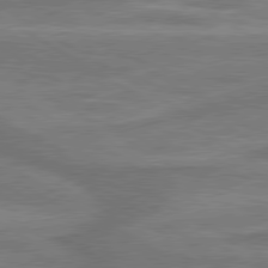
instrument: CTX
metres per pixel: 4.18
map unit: lApd
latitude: 79.9528
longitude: -173.2348
